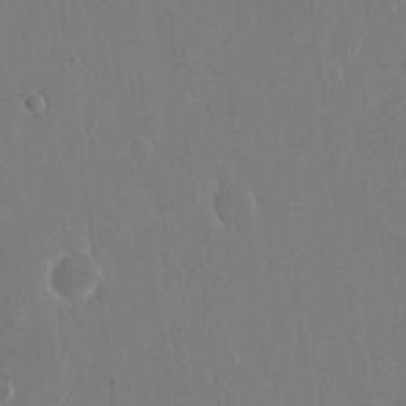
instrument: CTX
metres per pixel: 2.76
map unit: eHh
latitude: 15.4994
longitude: -71.1025
